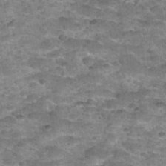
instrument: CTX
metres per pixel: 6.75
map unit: Nhu
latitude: 32.2900
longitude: -53.4426
